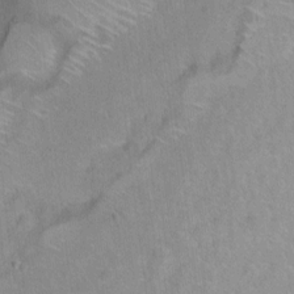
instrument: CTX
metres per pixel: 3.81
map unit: Ht
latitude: 5.7450
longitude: -37.0648
